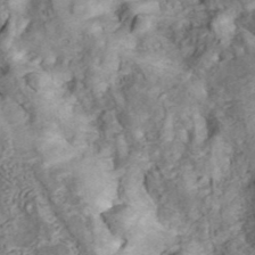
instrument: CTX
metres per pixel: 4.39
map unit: ANa
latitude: 41.5560
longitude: 16.8219
